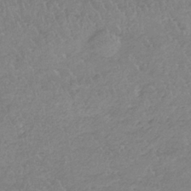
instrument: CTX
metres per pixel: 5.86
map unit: HNb
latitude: -35.1053
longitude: 56.2361
